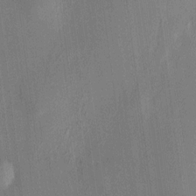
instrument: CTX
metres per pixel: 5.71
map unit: HNhu
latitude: 7.8961
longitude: 12.8219
